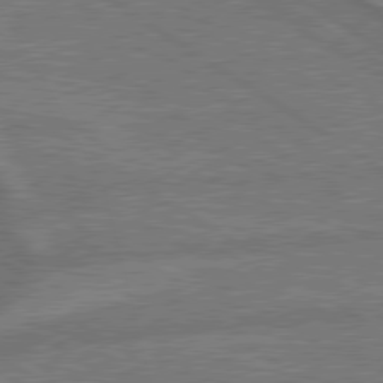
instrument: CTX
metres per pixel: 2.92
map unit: lApd
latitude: 79.3860
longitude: -165.6316
